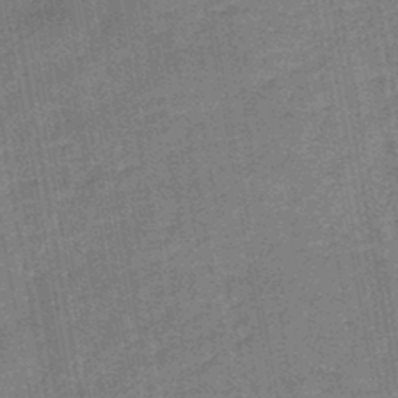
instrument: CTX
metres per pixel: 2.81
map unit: HNb
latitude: -45.1620
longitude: -36.8191
